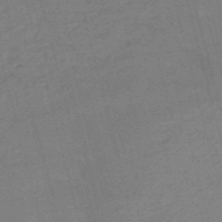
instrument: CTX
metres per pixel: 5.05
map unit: HNb
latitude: -53.8422
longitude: -46.8191
